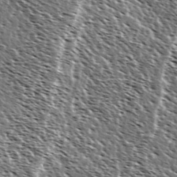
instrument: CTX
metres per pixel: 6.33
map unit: Ave
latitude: 37.1026
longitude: -108.8191
